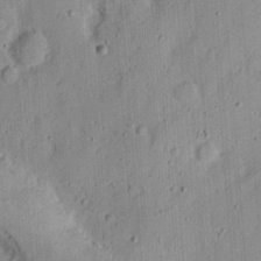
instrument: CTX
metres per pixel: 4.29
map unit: Ht
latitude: 12.4223
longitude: -74.2145
